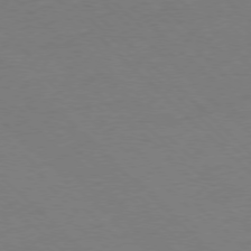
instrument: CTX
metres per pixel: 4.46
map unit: Ap
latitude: -77.5966
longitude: -85.1592
